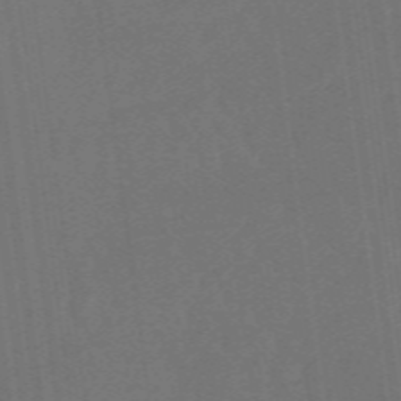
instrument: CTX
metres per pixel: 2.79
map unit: eHb
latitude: -49.7289
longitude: 84.1227
